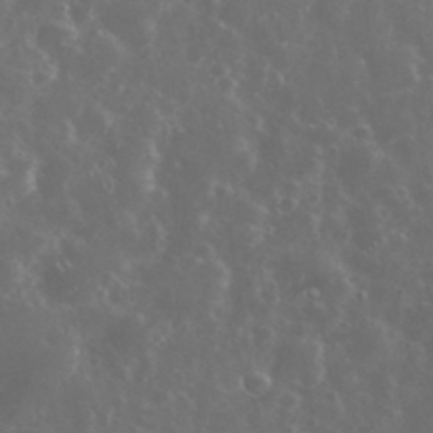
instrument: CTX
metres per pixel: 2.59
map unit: eHh
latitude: 34.4412
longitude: -60.9136
